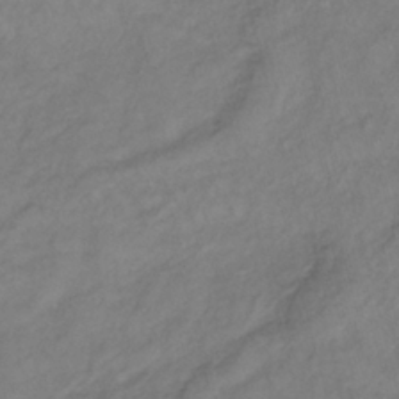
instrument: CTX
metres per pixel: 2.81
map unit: lHb
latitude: -34.8219
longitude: 69.0486
